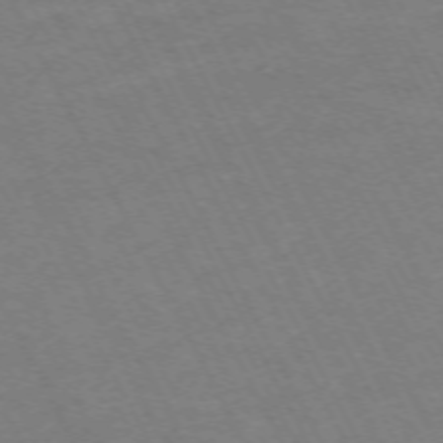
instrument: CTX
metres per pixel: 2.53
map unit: Hpe
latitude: -72.0094
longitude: 8.1417
